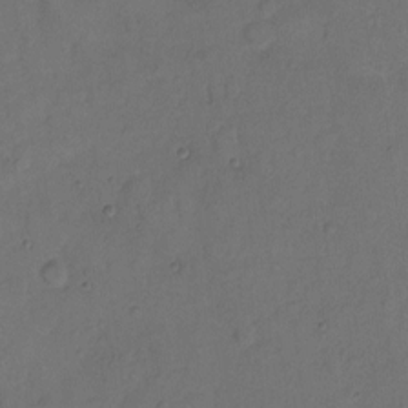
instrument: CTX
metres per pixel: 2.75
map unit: eHh
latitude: 8.2145
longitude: -62.3090
